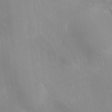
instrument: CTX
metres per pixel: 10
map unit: lAa
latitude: -4.4440
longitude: -125.9339
